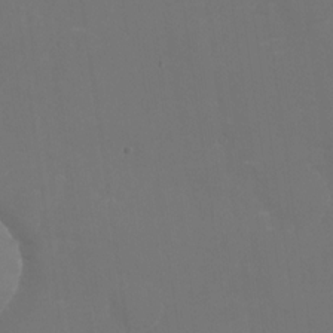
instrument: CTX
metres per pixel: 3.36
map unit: Nhu
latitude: -28.3684
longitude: -78.3845
